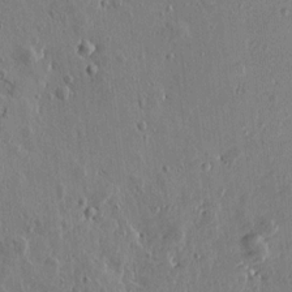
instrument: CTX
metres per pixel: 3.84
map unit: Htu
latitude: 0.8002
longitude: -178.0255
